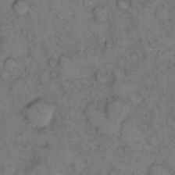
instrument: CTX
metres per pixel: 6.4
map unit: eHh
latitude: 12.2145
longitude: -63.1403
